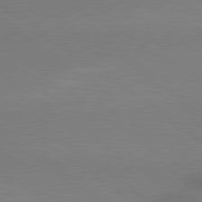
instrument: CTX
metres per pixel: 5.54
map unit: lApd
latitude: 79.3104
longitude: 179.2187
